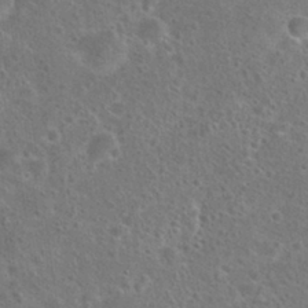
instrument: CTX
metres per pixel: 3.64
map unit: Hto
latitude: 23.2348
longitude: -48.1956
